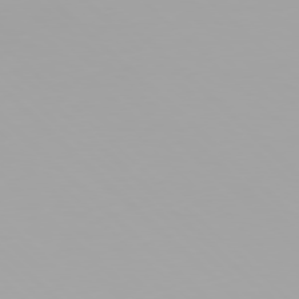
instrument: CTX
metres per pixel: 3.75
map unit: Hpe
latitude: 77.8205
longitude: -137.0459
